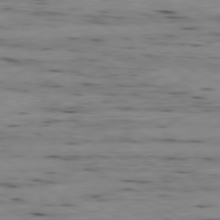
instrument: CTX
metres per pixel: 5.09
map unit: Ap
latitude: -79.5966
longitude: -101.5371
